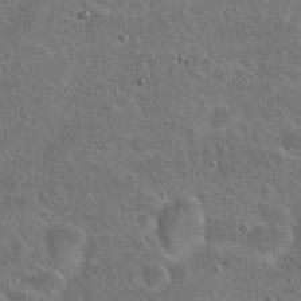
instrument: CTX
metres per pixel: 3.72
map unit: Hto
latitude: 23.6694
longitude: -49.0269
